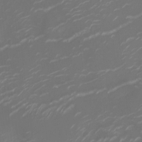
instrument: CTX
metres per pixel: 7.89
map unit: Ht
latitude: -10.1984
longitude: -19.6127
